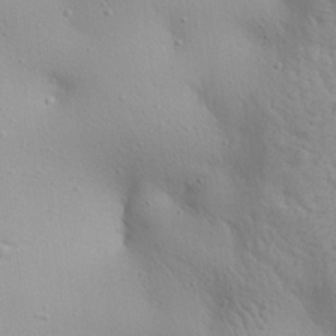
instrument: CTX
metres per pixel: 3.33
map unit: Aa
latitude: 26.0444
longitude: -144.0822
